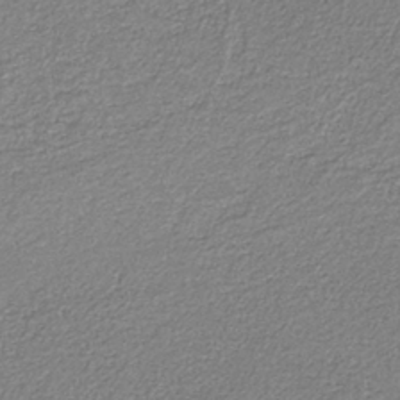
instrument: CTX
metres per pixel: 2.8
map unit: eAb
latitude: -38.1606
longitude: 51.6344
